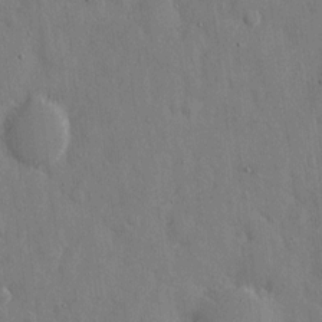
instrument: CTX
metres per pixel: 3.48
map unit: eHh
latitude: 8.1767
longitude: -68.5168
